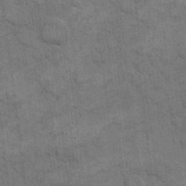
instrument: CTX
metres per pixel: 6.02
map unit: eHh
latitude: 12.9703
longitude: -65.3104
